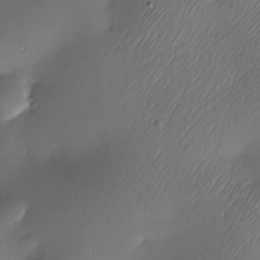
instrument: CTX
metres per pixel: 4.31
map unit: Nve
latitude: -23.0109
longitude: -138.5168
